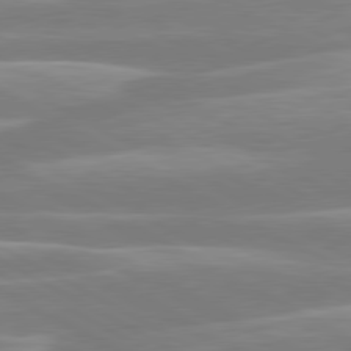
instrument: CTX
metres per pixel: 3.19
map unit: lApd
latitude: 80.4601
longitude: -134.5357
